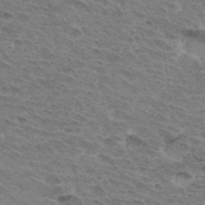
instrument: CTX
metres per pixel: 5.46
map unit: Hto
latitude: 33.5371
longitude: -45.4048
